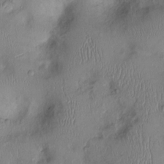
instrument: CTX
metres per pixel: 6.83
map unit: Ht
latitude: 0.3467
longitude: -13.8017
